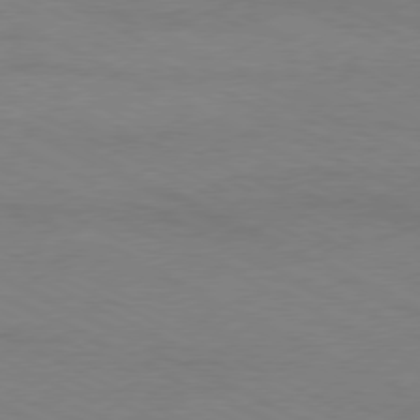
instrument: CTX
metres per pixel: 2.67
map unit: Ap
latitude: -77.0109
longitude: -74.7813
